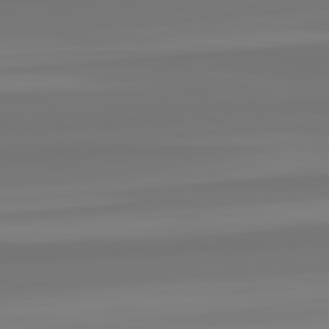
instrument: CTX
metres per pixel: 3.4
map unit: lApd
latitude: 82.4223
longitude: -178.8380
